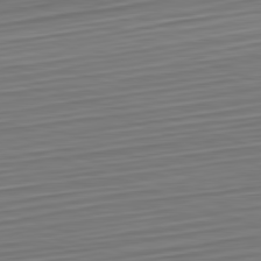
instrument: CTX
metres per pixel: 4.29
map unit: Hpe
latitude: -82.5763
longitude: 15.5022
